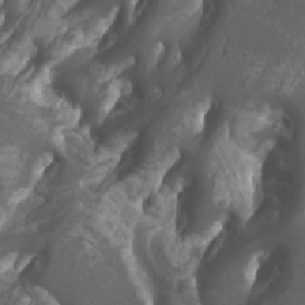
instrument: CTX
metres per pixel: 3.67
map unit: Htu
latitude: -10.8030
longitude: -74.2900
